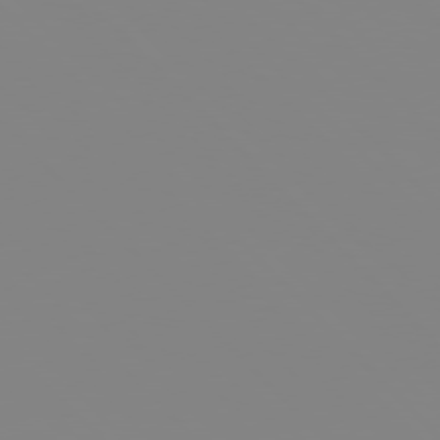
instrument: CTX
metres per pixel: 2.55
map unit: Hpe
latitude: 77.4237
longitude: -161.4804
